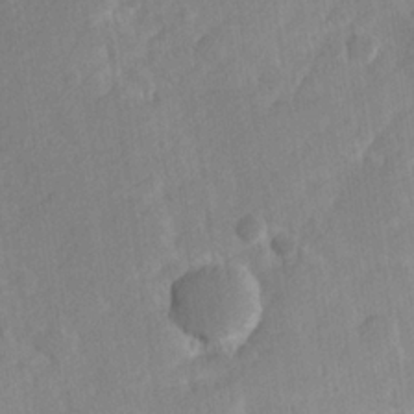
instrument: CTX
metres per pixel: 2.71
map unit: Hve
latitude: 24.2711
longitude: 144.5196
